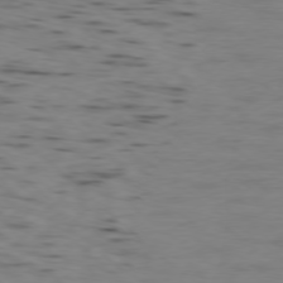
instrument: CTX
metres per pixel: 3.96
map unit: Ap
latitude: -78.3495
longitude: -75.2726
